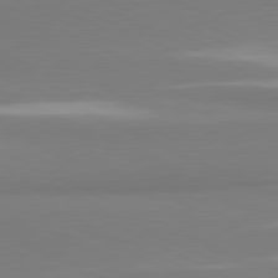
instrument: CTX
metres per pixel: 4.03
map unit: lApd
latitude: 81.3293
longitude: 178.6329
